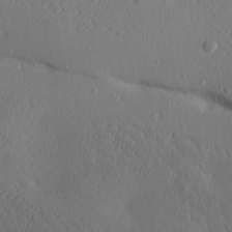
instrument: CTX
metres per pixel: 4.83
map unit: Aa
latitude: 25.4615
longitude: -143.5371
